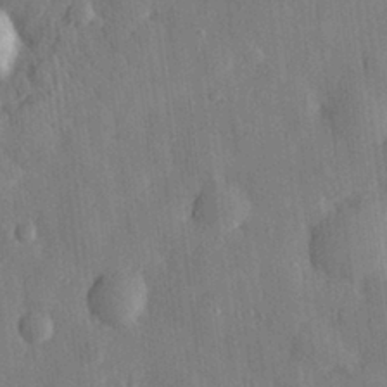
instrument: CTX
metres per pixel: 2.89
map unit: eHh
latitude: 28.7813
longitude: -76.7813
